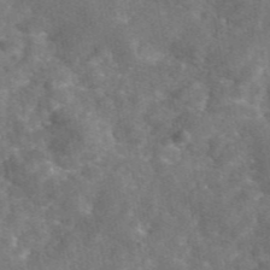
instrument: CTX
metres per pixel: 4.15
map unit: eAb
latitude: 45.7638
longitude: 116.8219
